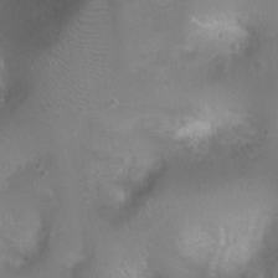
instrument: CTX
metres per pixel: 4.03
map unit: Ht
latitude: 4.0633
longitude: -19.4426
